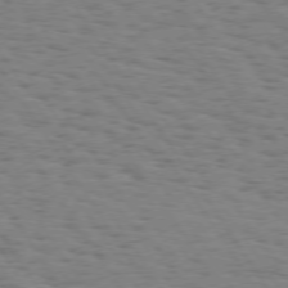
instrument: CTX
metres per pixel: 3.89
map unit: Hpe
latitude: 73.8962
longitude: -132.2145
